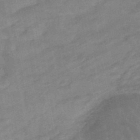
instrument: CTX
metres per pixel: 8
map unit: HNhu
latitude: -47.6155
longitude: 90.1039
